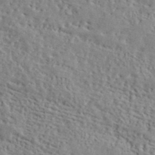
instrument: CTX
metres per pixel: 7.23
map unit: lHvf
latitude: 40.1199
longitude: -87.0836
